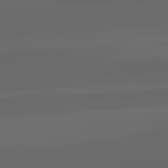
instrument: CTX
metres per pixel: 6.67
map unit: lApd
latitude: 82.3278
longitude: -172.1199
